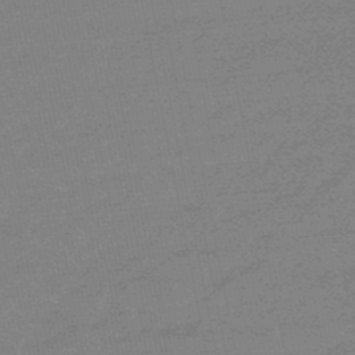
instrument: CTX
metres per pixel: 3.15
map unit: eHb
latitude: -48.0472
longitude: 88.3495
